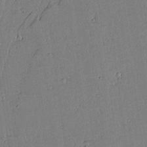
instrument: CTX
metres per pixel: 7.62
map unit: lAvf
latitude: 14.6491
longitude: -127.2348
